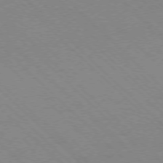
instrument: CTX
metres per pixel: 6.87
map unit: Ap
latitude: -77.4832
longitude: -66.3656
